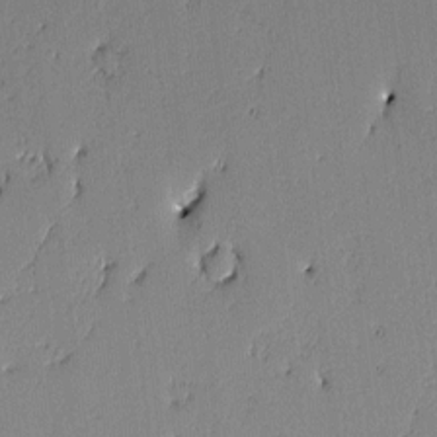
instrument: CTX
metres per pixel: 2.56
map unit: lAvf
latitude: -0.6897
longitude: -106.0633
